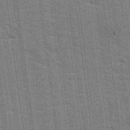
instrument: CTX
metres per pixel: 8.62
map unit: Hto
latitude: 20.1956
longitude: -48.5546
